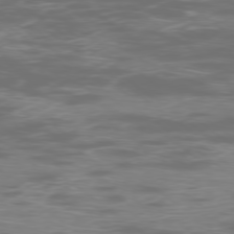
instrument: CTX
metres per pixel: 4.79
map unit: Ap
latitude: -78.6896
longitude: -62.6491
